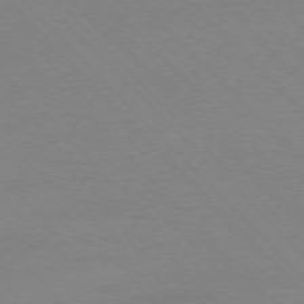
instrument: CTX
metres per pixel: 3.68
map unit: Ap
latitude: -76.5952
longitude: -85.5371
